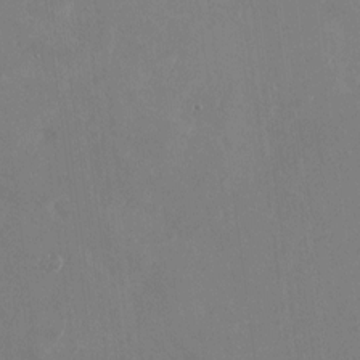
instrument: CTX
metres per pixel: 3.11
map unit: Nhu
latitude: -22.6897
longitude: -72.4223
